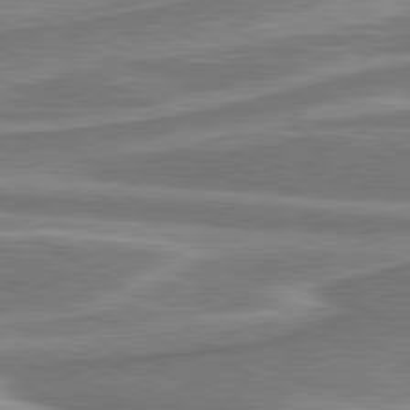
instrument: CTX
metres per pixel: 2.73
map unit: lApd
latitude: 80.3656
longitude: -178.4412
